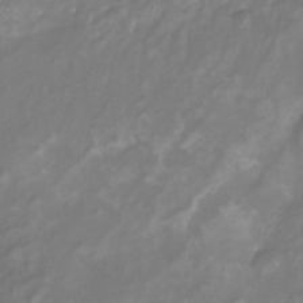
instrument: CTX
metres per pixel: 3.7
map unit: Nhu
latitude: -22.7463
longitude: -57.1970
